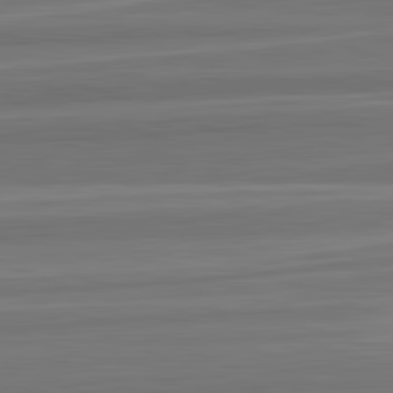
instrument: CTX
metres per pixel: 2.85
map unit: lApd
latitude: 82.8380
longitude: 169.9178
